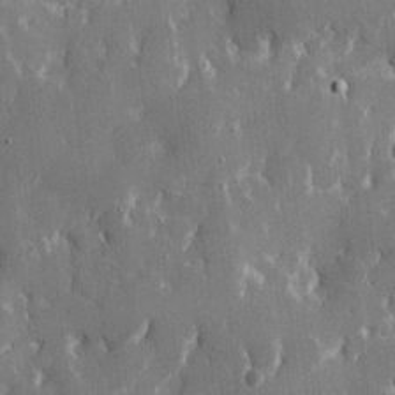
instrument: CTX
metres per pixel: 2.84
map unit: eHh
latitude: 10.4601
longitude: -69.6316
